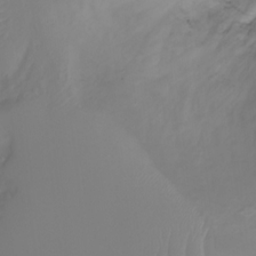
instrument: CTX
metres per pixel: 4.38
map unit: Ht
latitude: 0.5923
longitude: -36.4223
